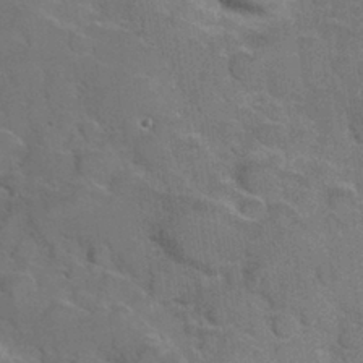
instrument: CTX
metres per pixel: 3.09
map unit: Hve
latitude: 31.3860
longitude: 151.6911
